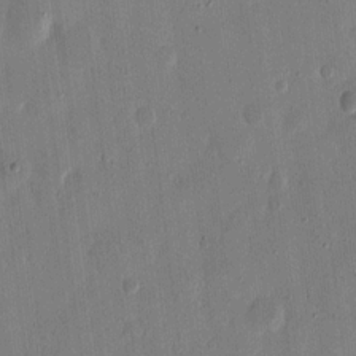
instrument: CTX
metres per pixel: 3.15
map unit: eHh
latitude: 14.7625
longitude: -69.2159
